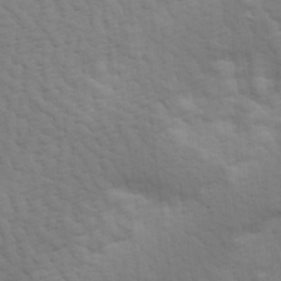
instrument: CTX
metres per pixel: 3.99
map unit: Hve
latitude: 13.8961
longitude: -91.7639
